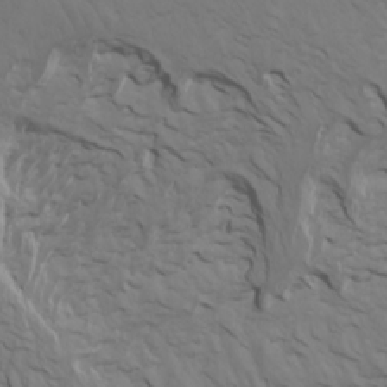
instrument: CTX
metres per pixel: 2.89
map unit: Nhu
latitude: -7.2943
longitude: -69.4048
